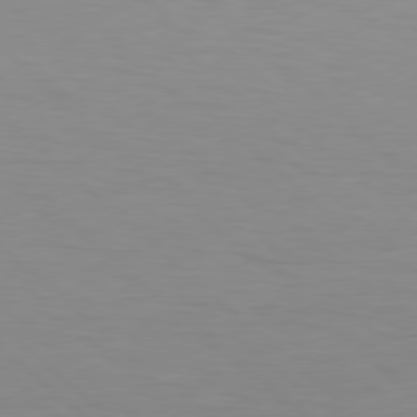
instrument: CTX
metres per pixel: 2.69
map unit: Hpe
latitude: 78.1578
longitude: -148.4790
